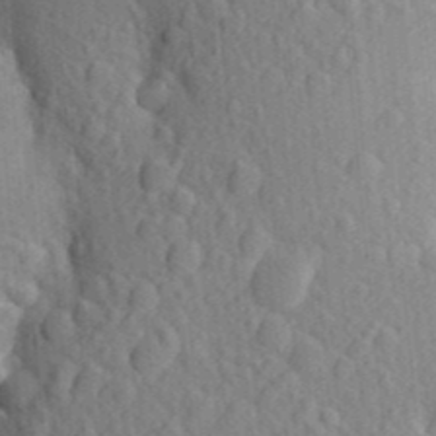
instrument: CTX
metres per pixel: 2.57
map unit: Aa
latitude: 25.9339
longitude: -149.8205
